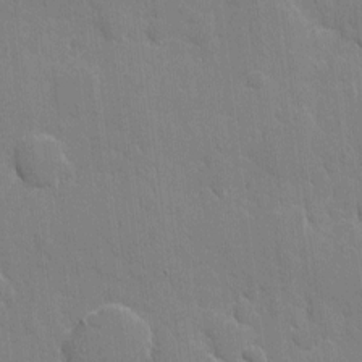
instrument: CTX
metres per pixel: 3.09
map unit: eHh
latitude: 5.2159
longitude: -67.1403
